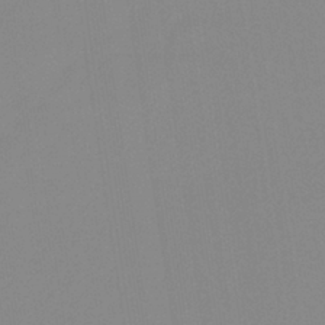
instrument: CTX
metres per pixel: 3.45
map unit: HNb
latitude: -36.0472
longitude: 54.5574
